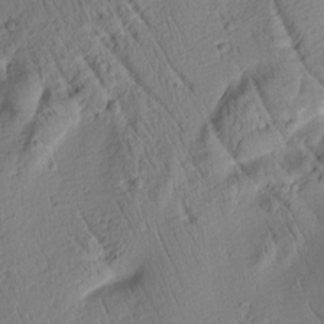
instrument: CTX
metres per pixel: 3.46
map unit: Htu
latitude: 2.4979
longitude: 178.5951
